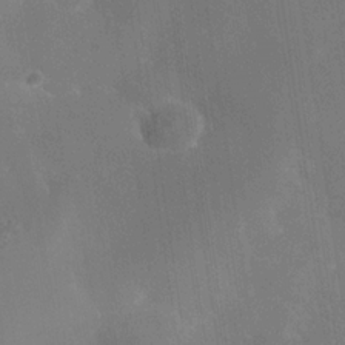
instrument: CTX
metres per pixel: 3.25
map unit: Nhe
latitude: -36.3306
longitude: -130.4223
